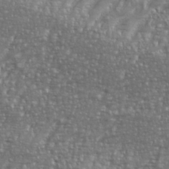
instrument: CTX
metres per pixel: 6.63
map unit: eHh
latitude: 35.4615
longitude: -133.8772
